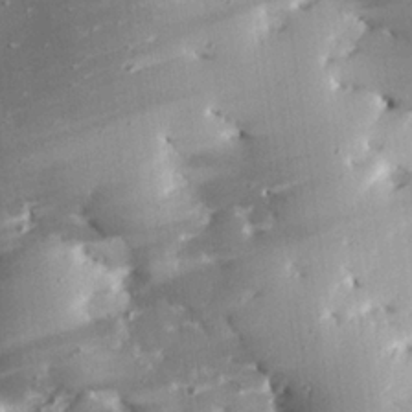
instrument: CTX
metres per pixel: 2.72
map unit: eHh
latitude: 24.2522
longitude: -89.8584
